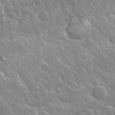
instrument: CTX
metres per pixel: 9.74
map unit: Nhu
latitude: 24.8757
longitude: -59.9906
